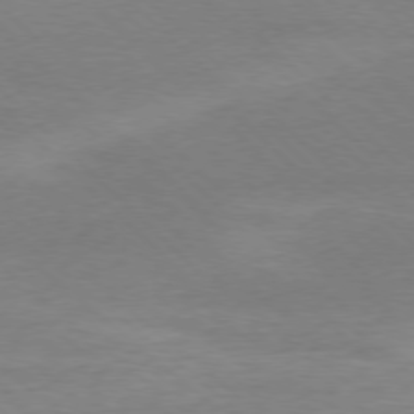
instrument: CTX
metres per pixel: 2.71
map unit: Ap
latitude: -78.1039
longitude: -87.2726
